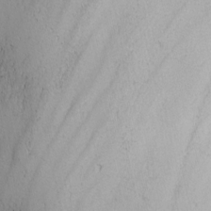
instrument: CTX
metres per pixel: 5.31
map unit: Nhu
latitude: -3.9556
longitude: -88.5357
